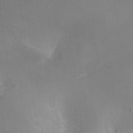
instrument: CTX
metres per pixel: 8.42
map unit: Ht
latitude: -16.7841
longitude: -44.5923
